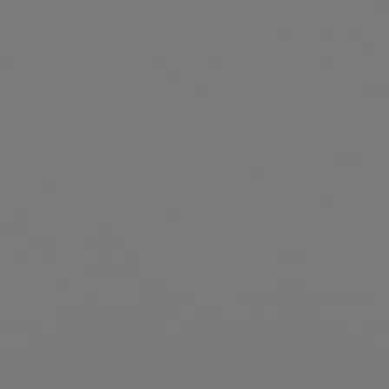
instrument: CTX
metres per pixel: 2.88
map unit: Hpe
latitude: 76.5545
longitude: -130.9703
